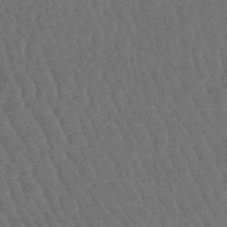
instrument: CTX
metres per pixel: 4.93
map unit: lHb
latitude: -44.7085
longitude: 66.5574
